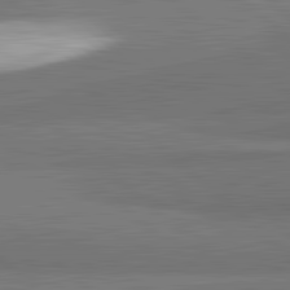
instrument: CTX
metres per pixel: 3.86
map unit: lApd
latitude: 82.3845
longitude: 162.0094
